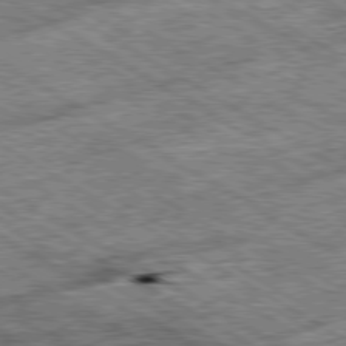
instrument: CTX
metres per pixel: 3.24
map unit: Ap
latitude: -80.2173
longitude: -79.9528
